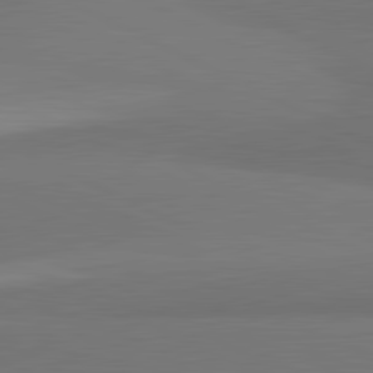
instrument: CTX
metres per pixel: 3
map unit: lApd
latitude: 81.8583
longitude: 158.6329
